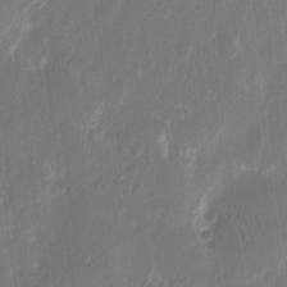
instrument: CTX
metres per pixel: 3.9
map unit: eHh
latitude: 10.7246
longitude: -72.4034
